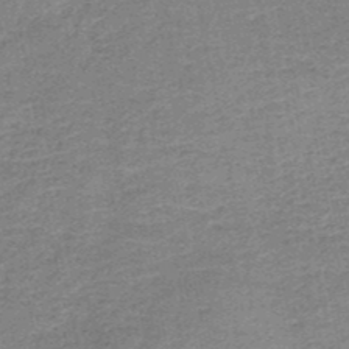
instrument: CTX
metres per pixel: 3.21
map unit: HNb
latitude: -49.9178
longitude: -49.6316
